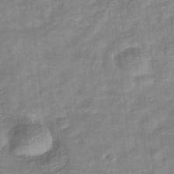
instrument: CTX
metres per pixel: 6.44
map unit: eHb
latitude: -34.5007
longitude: 79.5399
